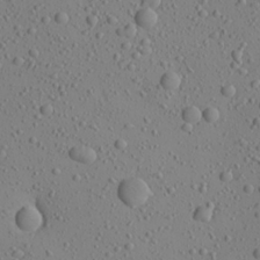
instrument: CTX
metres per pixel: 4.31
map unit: Aa
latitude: 23.4804
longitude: -144.2333
